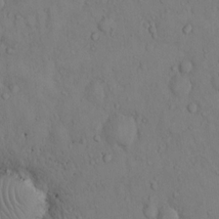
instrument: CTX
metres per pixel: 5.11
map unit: Hto
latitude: 13.8961
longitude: -61.6505
